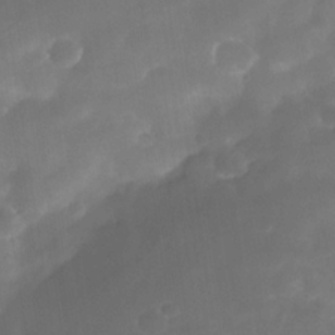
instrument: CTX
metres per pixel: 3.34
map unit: Nhe
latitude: -34.4629
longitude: -145.7449
